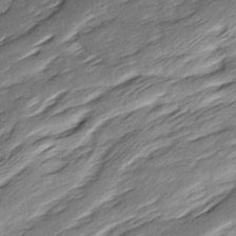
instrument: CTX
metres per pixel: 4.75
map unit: Ave
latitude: 16.0255
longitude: -137.0837
